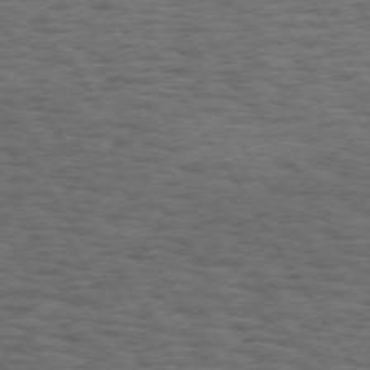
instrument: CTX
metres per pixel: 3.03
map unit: Hpe
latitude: 73.2159
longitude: -130.3090
